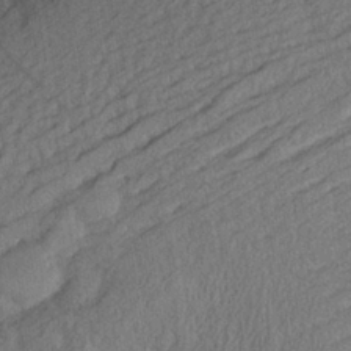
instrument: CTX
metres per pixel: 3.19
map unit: Aa
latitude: 26.4412
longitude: -145.1592
